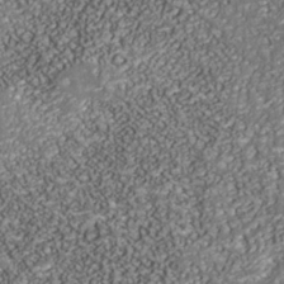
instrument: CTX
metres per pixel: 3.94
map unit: Nhu
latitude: -38.7652
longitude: -83.6316
